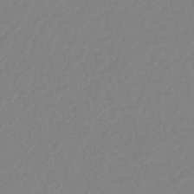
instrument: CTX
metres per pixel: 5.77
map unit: lHb
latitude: -42.0472
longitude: 75.5966
